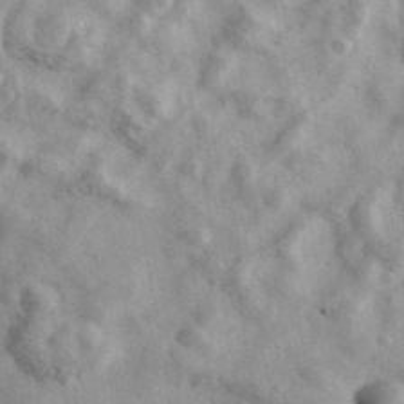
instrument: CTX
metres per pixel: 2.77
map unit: Ave
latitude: 39.8961
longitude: -110.5546
